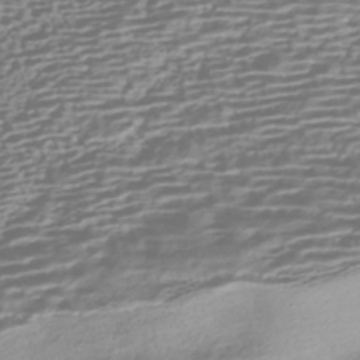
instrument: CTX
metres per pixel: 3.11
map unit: HNhu
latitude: -43.2187
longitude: 100.4062
